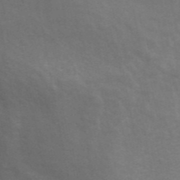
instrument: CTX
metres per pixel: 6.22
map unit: ANa
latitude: 44.7435
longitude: 25.8989
